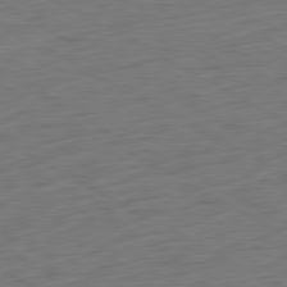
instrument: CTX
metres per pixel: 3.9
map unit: Ap
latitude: -81.3699
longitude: -78.4412
